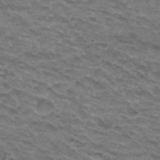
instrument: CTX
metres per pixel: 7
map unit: Hto
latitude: 32.5546
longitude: -47.4427
